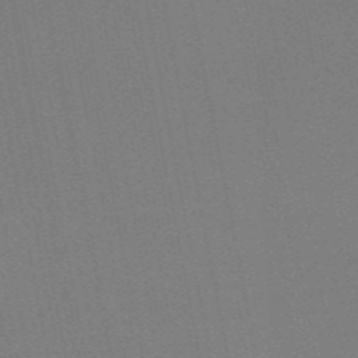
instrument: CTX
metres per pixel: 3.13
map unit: HNb
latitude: -54.7085
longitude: -39.3482
